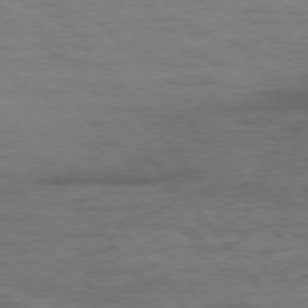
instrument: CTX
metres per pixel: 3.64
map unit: Ap
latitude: -76.3495
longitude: -84.5357
